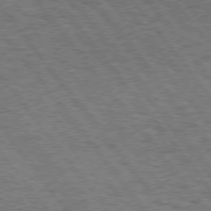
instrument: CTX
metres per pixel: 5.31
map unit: Hpe
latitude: 74.7246
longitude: -139.9150
